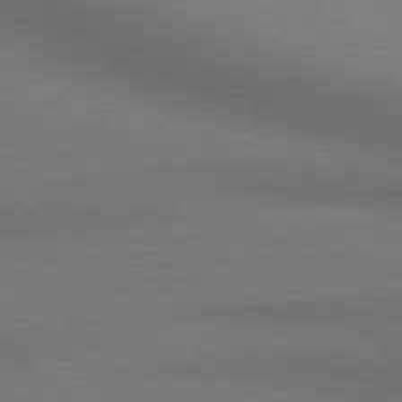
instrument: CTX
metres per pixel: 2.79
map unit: Hpe
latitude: 77.9528
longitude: -157.7638
